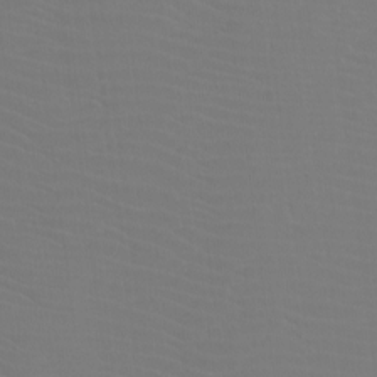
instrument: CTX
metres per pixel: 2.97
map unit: Htu
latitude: -12.6519
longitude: -71.0080
